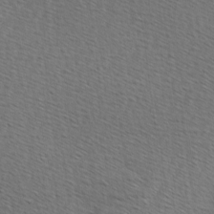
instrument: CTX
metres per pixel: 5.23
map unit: Hve
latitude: 2.5734
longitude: -123.9150
